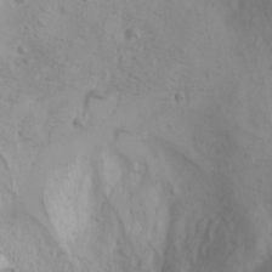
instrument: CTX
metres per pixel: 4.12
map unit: Htu
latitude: -0.5385
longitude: -74.8569
